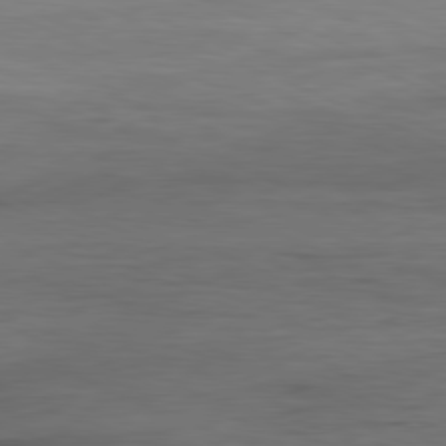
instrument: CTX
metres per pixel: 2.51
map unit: Ap
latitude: -81.1431
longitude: -80.7435
